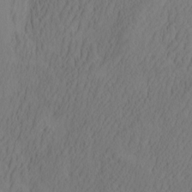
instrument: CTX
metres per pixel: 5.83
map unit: eHh
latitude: -2.6896
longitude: 16.1984
